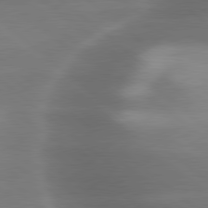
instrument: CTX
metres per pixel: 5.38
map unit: lApd
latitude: 79.6127
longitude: -117.4804
